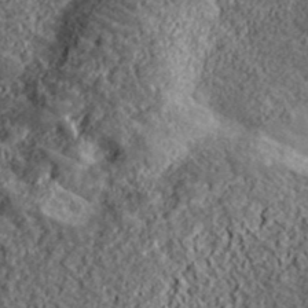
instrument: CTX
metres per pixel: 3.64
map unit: lHvf
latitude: 39.5938
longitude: -88.6302
